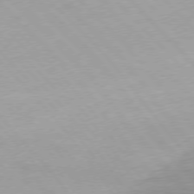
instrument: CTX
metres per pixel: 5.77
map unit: Ap
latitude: -76.1795
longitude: -76.1011
